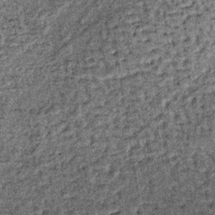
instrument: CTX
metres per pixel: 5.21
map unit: lHb
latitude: -37.8800
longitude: 64.0283
